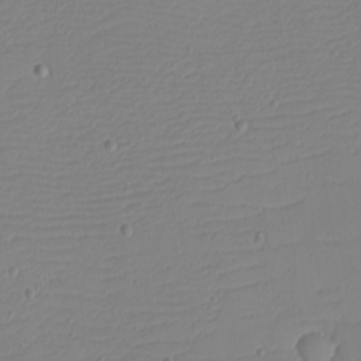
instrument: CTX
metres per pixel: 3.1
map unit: eHh
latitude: -4.2172
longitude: -81.4993
